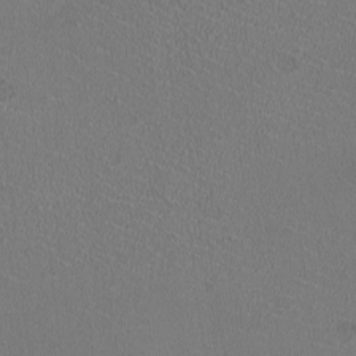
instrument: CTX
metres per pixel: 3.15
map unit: HNhu
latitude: -2.5573
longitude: -1.8394
